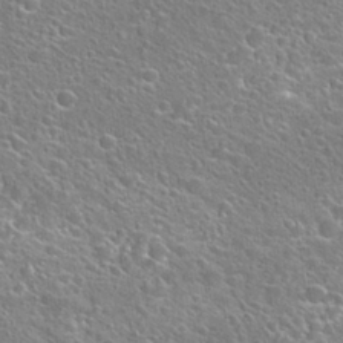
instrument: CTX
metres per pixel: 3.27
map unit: Hto
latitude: 25.6693
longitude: -45.4615
